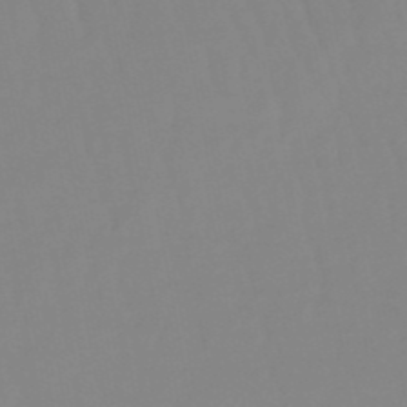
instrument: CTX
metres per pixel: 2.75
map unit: eHb
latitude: -49.8989
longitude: 74.0283
